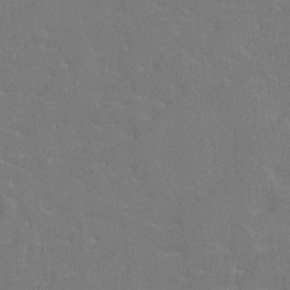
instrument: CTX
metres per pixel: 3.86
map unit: Htu
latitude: -7.2565
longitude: -33.9717
